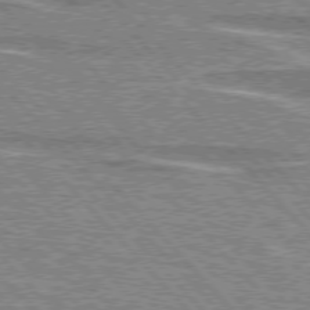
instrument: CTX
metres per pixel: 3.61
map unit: lApd
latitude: 76.1766
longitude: -81.4237
